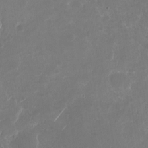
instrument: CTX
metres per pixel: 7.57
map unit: Nhu
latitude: -29.2376
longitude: -70.3278
